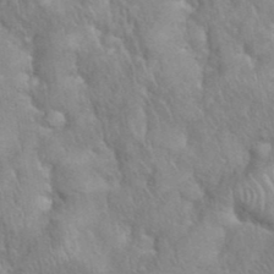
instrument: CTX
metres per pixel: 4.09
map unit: eHh
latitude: 38.8002
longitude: -57.7827
